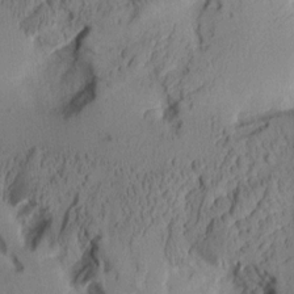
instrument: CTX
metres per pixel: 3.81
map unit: Aa
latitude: 8.1200
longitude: -127.8017
